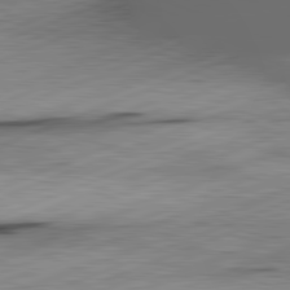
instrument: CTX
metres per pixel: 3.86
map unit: lApd
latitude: 81.8961
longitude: -165.3482
